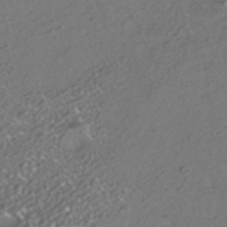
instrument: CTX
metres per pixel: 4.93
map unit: HNhu
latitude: -41.5399
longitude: 102.7463
